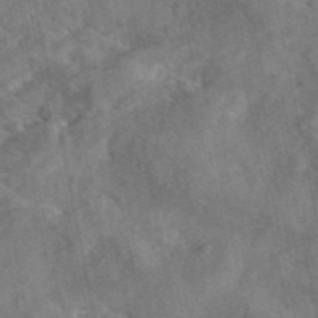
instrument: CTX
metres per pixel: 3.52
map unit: eAb
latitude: 46.5357
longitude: 127.4076
